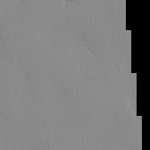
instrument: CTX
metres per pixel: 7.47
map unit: eHh
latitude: -4.0094
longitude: 16.0472
